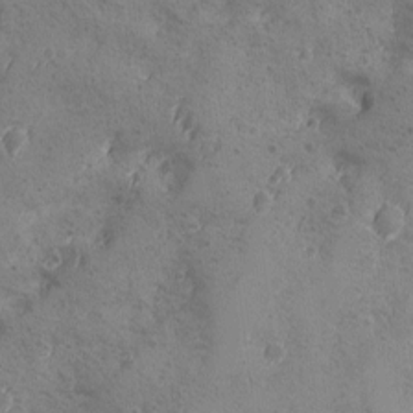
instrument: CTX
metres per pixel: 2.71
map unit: Ave
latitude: -8.4062
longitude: -118.7813
